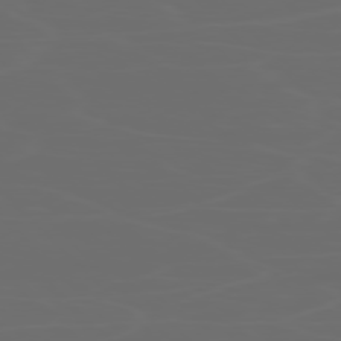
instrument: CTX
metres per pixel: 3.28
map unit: Ap
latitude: -78.7085
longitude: -70.3089
